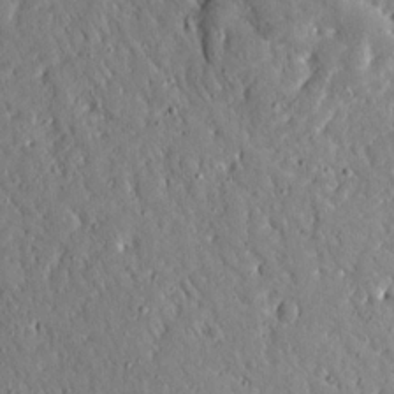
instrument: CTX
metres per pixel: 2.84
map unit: Ave
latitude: 16.0444
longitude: -140.8380
